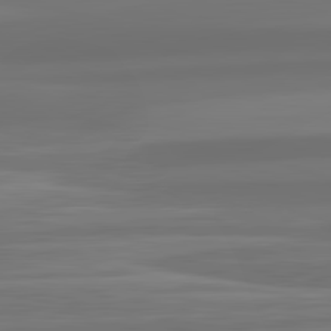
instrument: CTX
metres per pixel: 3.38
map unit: lApd
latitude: 82.3845
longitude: -174.0822
